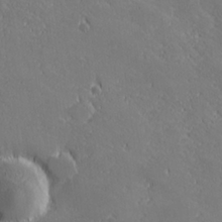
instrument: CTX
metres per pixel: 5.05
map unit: lHvf
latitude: 27.1025
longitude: 142.3495
